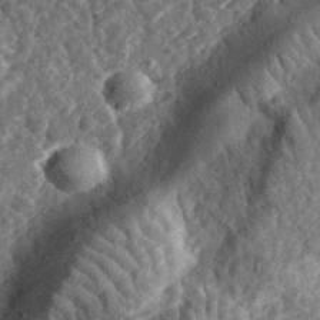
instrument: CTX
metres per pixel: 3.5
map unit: eHh
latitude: 35.1403
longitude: -79.1403
